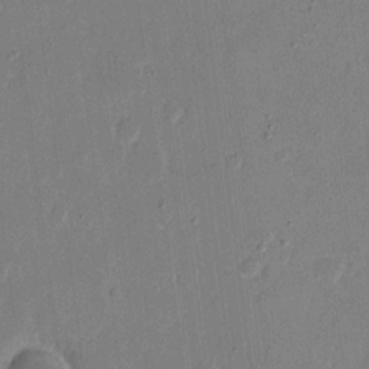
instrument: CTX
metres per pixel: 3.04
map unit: eHh
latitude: 9.8961
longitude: -68.7813
